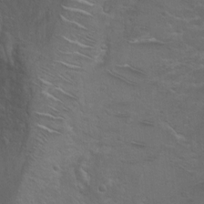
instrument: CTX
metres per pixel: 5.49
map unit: Ht
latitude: 4.7813
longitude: -29.2159
